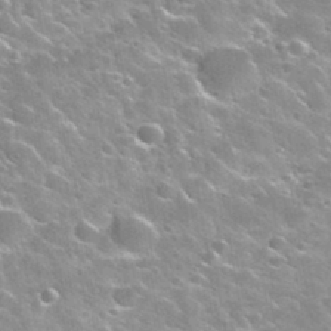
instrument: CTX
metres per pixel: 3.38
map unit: Nhu
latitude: 31.7450
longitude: -53.8206
